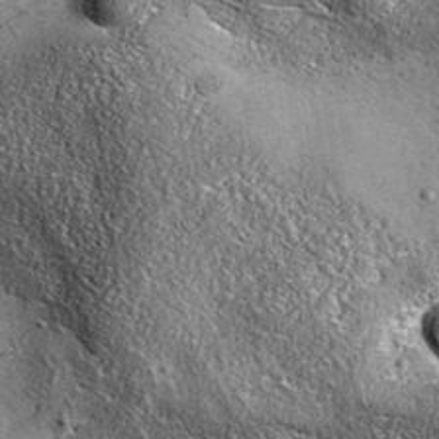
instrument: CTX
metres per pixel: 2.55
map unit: eAb
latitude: 36.1955
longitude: 110.0283
